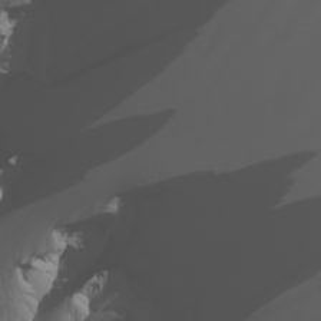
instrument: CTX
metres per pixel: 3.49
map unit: Nhu
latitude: -6.3873
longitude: -96.3656
